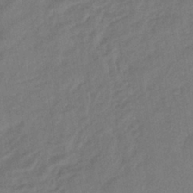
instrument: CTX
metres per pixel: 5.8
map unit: lHb
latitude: -38.4062
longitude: 68.9352
